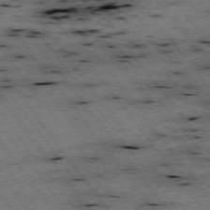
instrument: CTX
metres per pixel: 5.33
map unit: Hpe
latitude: -75.5022
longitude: -22.5735
